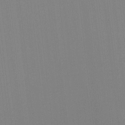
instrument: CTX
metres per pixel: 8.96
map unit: HNhu
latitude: -1.7289
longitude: -6.9325
